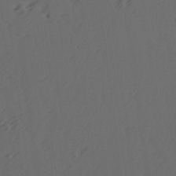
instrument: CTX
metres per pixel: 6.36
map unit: Ave
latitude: 14.4790
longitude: -105.7639
